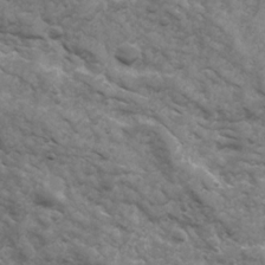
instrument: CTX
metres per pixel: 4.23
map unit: Ave
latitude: 17.3860
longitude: -131.7450
